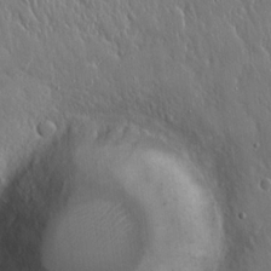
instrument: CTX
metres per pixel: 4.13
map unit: Hto
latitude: 17.8772
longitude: -57.4804
